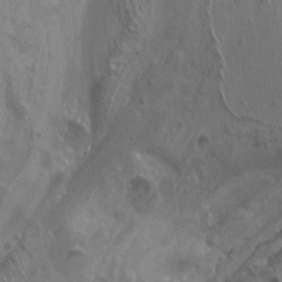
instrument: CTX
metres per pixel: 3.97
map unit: Nhu
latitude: -8.4818
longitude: -93.2537
